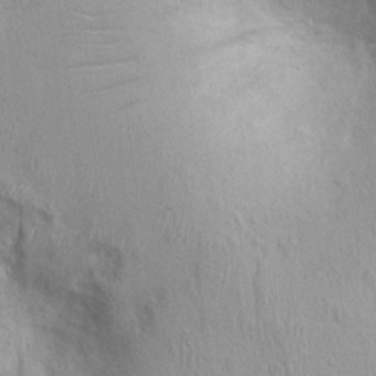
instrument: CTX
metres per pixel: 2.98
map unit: Ht
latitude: -0.2929
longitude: -15.9528
